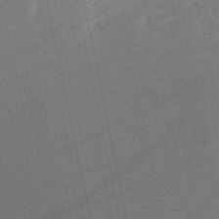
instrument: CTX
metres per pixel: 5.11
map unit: HNb
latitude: -51.3887
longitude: -42.1578
